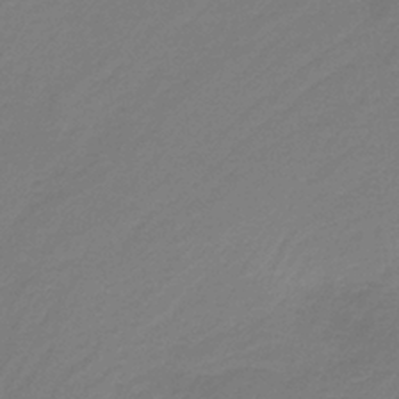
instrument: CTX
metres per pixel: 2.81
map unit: HNb
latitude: -37.4643
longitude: 55.1620
